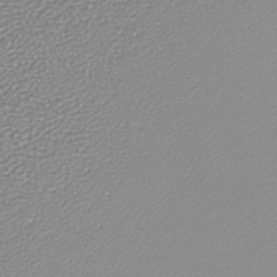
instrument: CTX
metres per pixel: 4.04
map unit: lHb
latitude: -40.1228
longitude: 64.6141
